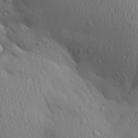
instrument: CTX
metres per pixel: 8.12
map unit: Aa
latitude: 28.1389
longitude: -132.8947
